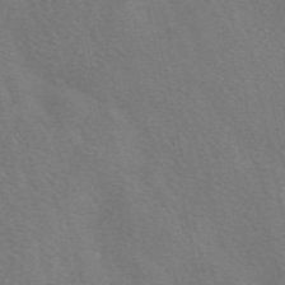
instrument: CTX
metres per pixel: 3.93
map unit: eAb
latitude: 49.8205
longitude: 118.3684
